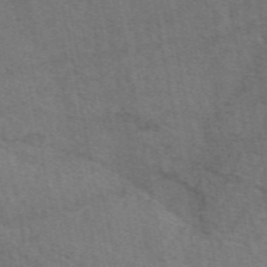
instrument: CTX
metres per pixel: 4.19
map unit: eAb
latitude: 51.2537
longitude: 115.3698
